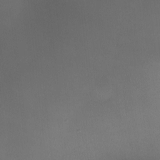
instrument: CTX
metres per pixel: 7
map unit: Ave
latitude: -10.7085
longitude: -122.3845
